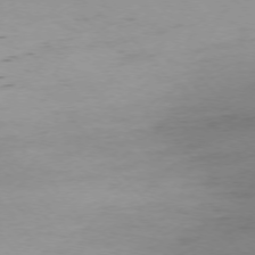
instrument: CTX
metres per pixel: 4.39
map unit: Ap
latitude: -76.0661
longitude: -81.1403
